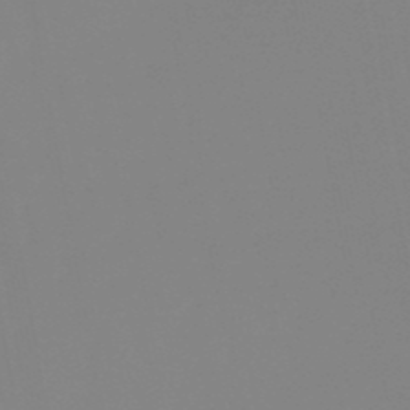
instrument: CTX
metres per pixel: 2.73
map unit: eHb
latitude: -50.3306
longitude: 74.1606
